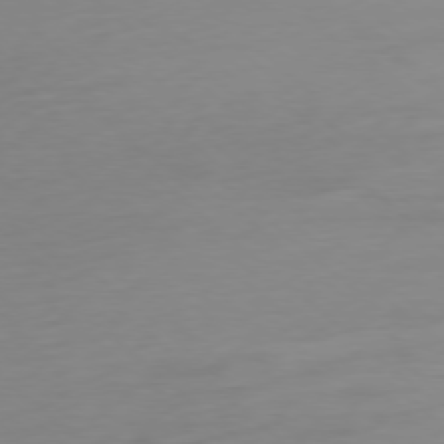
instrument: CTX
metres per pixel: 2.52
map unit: Ap
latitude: -78.2739
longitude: -67.2725
